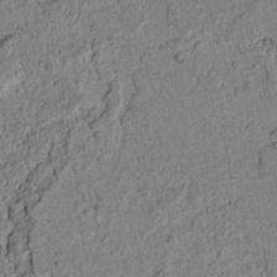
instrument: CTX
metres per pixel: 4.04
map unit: lAvf
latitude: 5.7827
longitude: 168.1227
